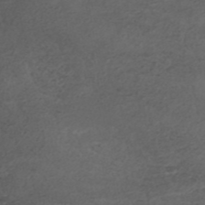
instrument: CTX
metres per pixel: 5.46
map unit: ANa
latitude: 42.1011
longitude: 28.1228
